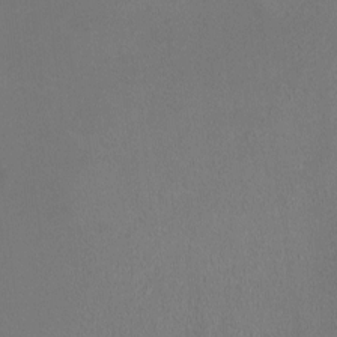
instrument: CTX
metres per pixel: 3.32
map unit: HNhu
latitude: -1.6533
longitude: -0.5168
